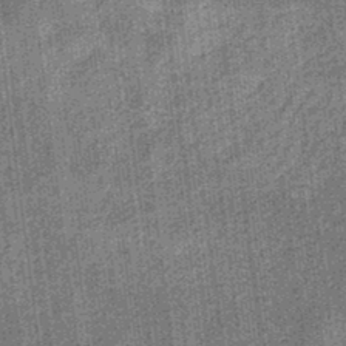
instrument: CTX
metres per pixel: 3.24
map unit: eHb
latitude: -32.1984
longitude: 74.1795
